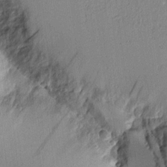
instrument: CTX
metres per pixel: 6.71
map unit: Aa
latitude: 10.6491
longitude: -129.0647
